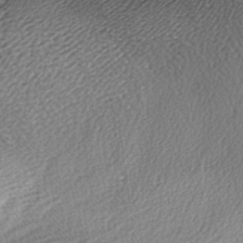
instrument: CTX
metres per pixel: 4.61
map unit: lAa
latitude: -6.4818
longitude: -123.1025
